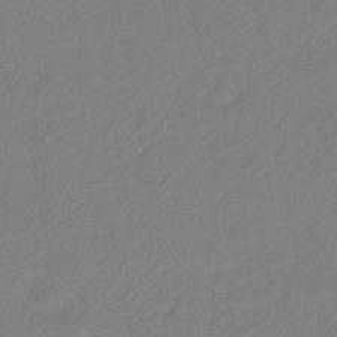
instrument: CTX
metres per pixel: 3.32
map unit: HNhu
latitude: -45.7856
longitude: 90.1228
